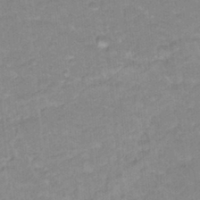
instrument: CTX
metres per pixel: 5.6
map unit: Hto
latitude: 16.4034
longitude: -35.0647
